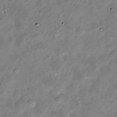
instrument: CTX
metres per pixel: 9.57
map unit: Nve
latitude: -24.4251
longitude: 106.0283
